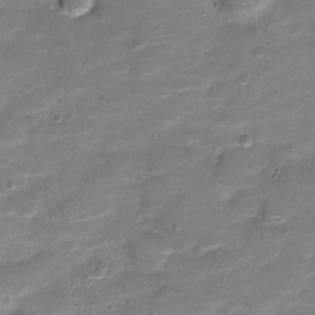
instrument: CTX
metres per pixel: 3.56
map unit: Nve
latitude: -21.1998
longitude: 103.6344
